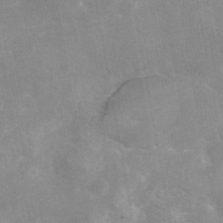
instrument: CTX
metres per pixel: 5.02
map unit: eAb
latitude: 45.7638
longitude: 124.9731
